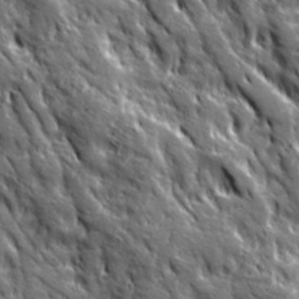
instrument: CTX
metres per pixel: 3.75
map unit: Ave
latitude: 20.2712
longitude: -135.0269
